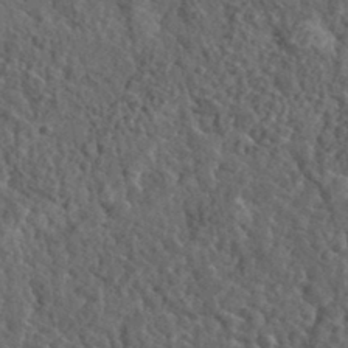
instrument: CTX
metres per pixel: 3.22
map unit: eHh
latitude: 35.8583
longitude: -79.6694
